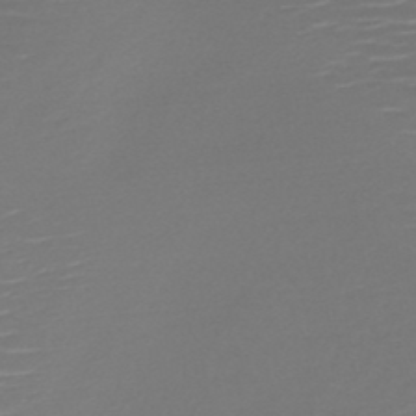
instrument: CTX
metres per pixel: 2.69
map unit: HNb
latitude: -47.6155
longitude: -44.6112
